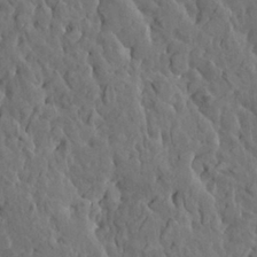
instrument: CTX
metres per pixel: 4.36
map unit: HNhu
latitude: 6.4223
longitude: -0.4601
